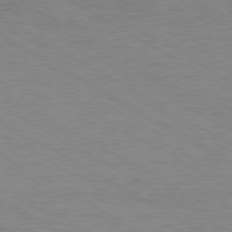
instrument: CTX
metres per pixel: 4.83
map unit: Hpe
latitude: -80.3873
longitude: 17.1998
